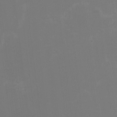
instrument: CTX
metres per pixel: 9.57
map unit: HNhu
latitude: -2.4251
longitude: -7.1970
